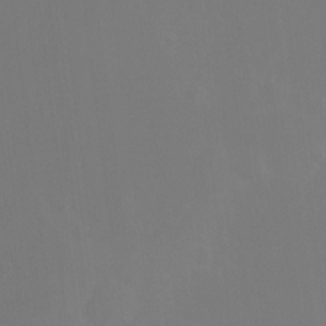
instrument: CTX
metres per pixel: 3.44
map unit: Hto
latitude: -7.6344
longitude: -39.0080
